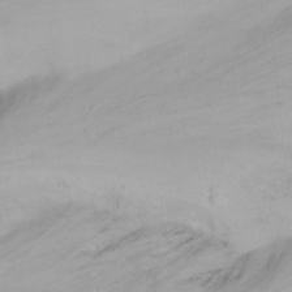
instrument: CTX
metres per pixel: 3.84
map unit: Nhu
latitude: -12.6519
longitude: -61.3859
